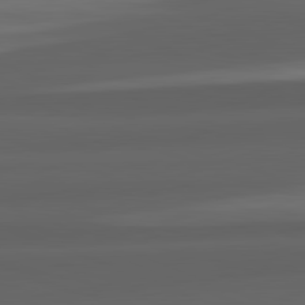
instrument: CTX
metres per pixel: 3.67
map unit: lApd
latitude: 82.3656
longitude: -171.1592
